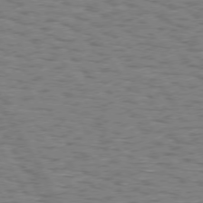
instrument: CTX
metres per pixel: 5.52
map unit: Hpe
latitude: 74.0822
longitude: -135.2915
